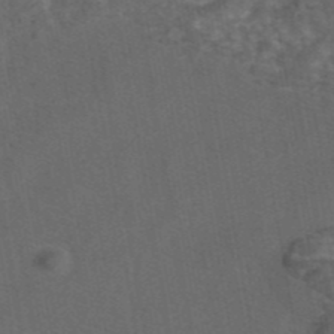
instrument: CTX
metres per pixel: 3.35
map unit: eAb
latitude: 43.4049
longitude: 106.9542
